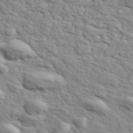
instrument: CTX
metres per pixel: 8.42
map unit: ANa
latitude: 42.8758
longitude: 48.1606
